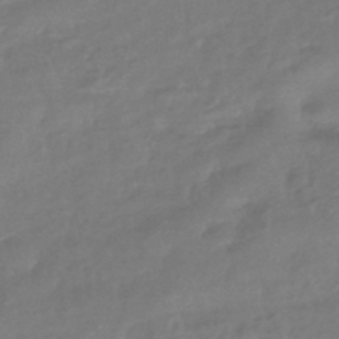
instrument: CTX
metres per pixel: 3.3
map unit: eHb
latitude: -43.2753
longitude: 84.6518
